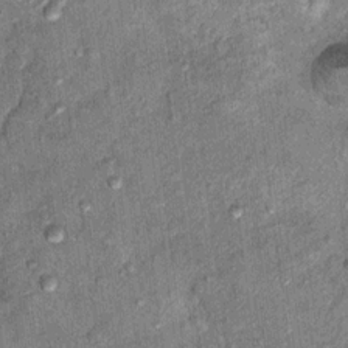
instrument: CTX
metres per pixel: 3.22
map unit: Ht
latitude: 11.1403
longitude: -37.5749
